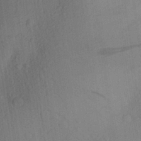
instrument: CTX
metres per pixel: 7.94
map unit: Aa
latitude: 27.8206
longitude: -145.8961
